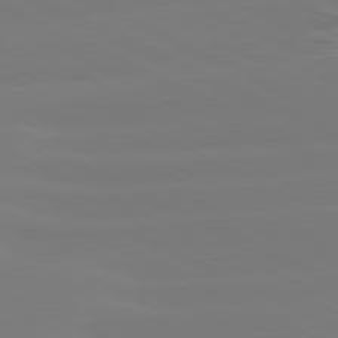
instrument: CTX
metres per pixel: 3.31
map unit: lApd
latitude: 81.1592
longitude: -127.2726
